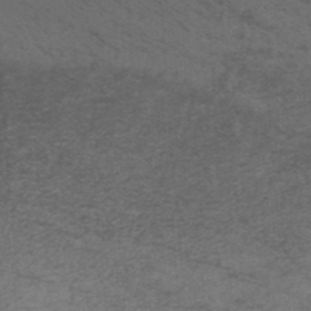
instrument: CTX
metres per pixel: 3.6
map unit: HNb
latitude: -45.9367
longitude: -45.7260
